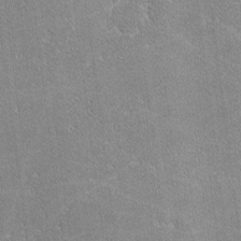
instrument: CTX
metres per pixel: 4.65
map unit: lHvf
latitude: -11.6155
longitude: -104.8947
